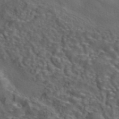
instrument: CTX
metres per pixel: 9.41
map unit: eAb
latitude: 43.7261
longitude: 103.8045
